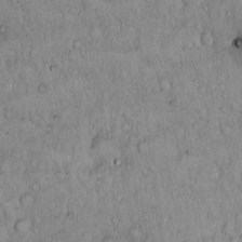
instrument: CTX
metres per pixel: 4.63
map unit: Hto
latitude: 14.1578
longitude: -57.1592
